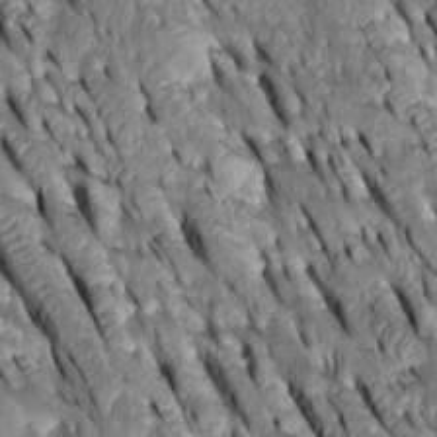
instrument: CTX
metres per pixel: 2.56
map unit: Htu
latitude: -0.7841
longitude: 148.7086
